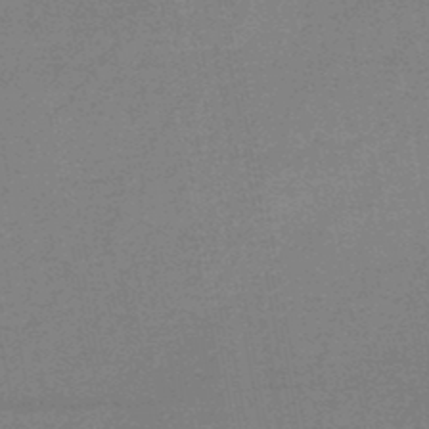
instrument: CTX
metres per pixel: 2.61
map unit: HNb
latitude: -47.4832
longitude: -39.6505
